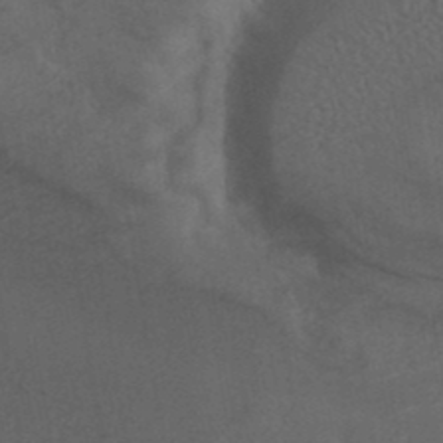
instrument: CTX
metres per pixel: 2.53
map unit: ANa
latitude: 38.9325
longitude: 29.2754
